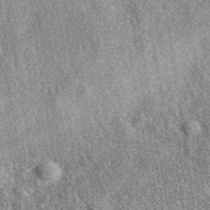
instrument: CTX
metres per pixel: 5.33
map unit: eAb
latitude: 39.2915
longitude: 107.0864
